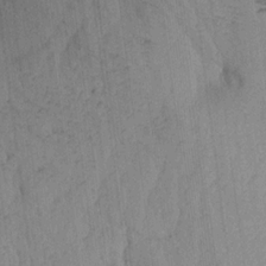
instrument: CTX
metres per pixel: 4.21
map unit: Aa
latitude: 15.7261
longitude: -146.8569
